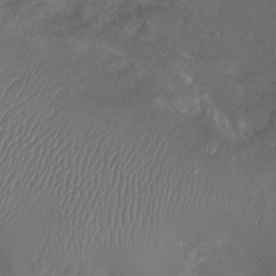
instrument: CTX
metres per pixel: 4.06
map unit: Ht
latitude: -6.5384
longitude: -21.2726
